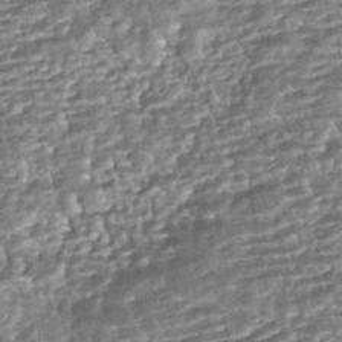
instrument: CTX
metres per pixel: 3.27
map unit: HNhu
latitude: -43.3131
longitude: 98.8786
